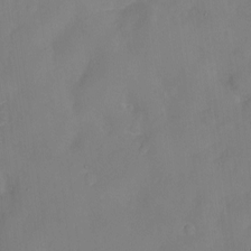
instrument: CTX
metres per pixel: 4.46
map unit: Nhu
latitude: -8.3306
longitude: -85.8961
